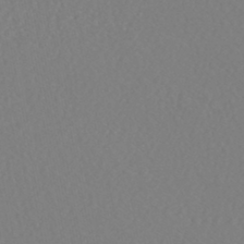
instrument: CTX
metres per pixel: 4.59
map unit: HNhu
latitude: -46.9919
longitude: 104.7841
